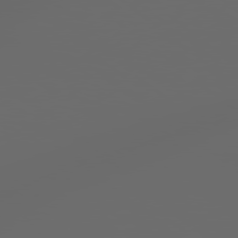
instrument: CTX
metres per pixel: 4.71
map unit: Hpe
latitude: 77.8583
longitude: -177.9906
